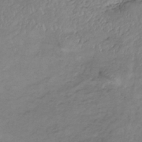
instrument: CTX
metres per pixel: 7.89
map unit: lHb
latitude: -35.0864
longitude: 67.9178
